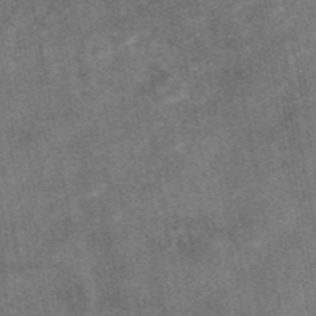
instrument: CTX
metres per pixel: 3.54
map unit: eAb
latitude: 47.9717
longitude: 121.5021
